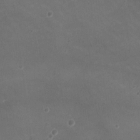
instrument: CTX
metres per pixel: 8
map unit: Ht
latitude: -2.3684
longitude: -19.6882
